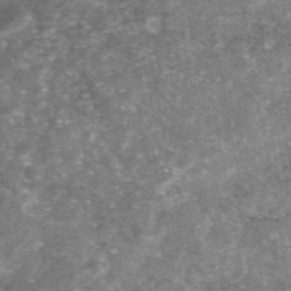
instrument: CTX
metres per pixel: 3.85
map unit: eAb
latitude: 47.0081
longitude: 123.5777
